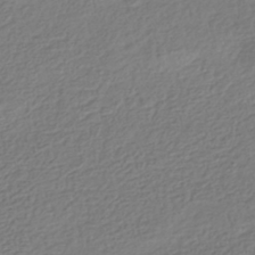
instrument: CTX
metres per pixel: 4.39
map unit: HNhu
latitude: -41.8422
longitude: 98.1228
